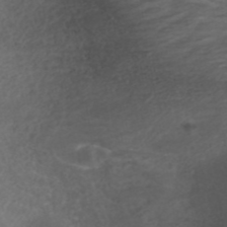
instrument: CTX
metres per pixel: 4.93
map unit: ANa
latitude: 42.2712
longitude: 27.9556
